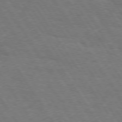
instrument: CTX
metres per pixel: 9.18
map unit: Hpe
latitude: 74.6302
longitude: -141.9339
